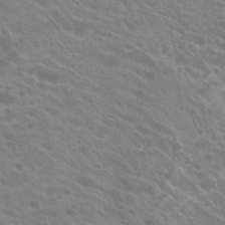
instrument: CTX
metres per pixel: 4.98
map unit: Hto
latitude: 21.9528
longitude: -38.9891
